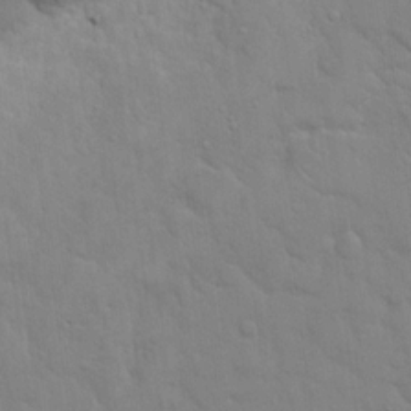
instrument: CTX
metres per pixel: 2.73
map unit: eHh
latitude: 16.2712
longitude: -66.5545
